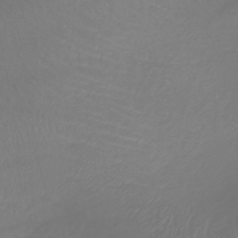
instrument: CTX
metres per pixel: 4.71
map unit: lHb
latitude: -40.7274
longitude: 72.4062
